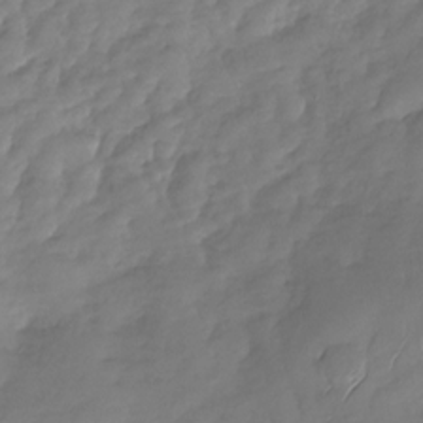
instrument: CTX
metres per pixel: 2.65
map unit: Nhu
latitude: -28.5574
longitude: -61.6127
